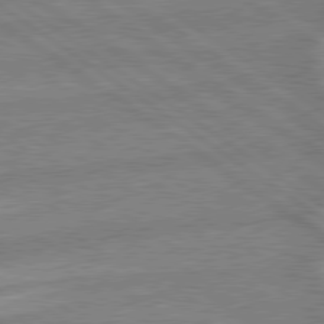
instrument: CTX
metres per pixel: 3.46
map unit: lApd
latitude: 79.1592
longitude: -164.8569
